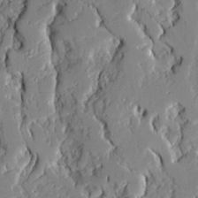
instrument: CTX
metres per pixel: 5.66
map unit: Ave
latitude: 22.1578
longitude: -129.3293
